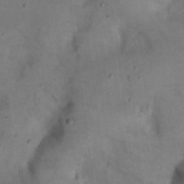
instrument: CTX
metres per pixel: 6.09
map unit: eHh
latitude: 21.7450
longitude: -60.3845
